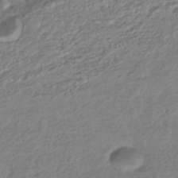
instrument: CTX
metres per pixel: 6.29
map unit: HNhu
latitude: -44.4440
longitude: 95.8611
